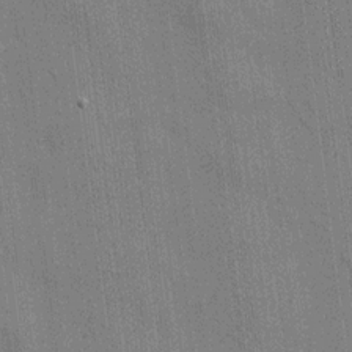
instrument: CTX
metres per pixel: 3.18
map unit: HNhu
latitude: 14.5357
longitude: 13.1053
